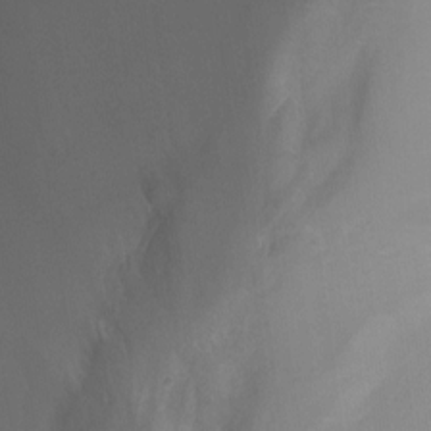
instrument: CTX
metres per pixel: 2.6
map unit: Nhu
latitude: -13.3888
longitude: -65.7072
